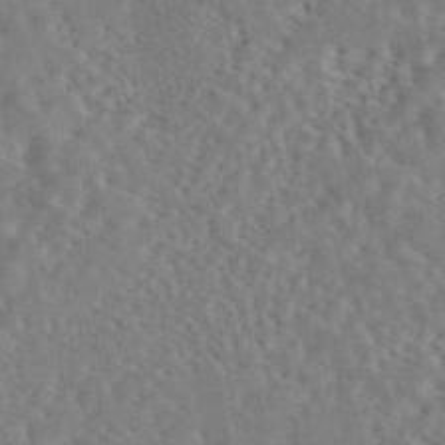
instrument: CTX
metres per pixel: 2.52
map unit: eAb
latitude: 44.8380
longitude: 116.5573
